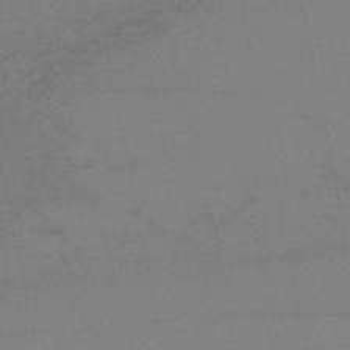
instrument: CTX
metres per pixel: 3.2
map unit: HNb
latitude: -54.4251
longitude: -45.1781
